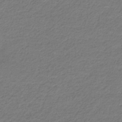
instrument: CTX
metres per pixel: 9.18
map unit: eHb
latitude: -33.2754
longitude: 70.2173
